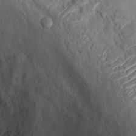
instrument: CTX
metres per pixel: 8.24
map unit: Ht
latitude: 12.5924
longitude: -40.5734
